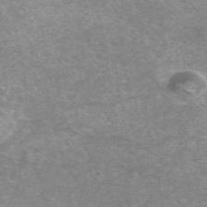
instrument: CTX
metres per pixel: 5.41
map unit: ANa
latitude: 43.5938
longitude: 24.6896
